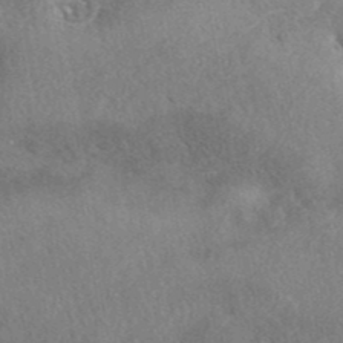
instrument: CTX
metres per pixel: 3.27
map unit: eAb
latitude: 40.3278
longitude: 107.6155
